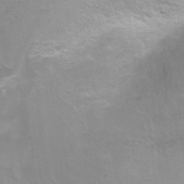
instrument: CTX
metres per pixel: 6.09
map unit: Nhu
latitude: -6.5007
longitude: -47.5749
